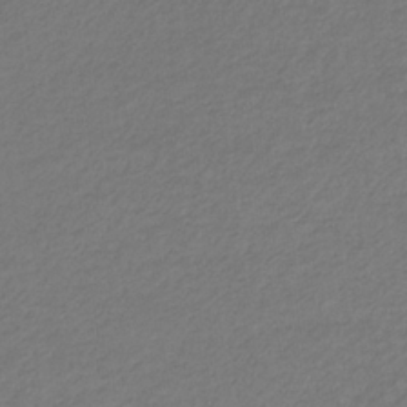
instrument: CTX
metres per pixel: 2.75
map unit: eHb
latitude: -32.7275
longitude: 70.4818
